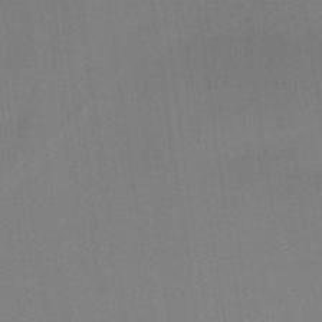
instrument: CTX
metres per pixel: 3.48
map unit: lHb
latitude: -45.0675
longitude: 72.9541
